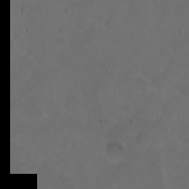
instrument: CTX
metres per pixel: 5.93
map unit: eHh
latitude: 0.8569
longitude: -55.3482
